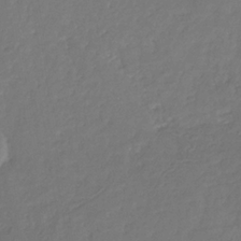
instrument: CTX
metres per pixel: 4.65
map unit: eHb
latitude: -31.4454
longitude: 73.3132
